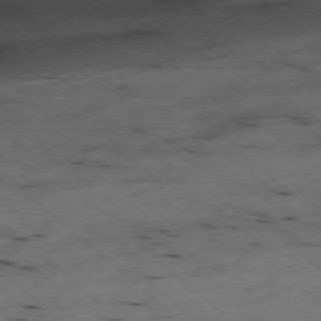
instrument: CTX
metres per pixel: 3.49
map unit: Ap
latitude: -77.6155
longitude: -91.6505
